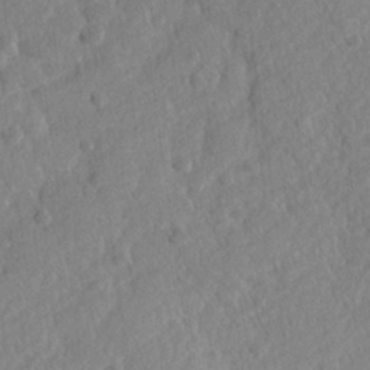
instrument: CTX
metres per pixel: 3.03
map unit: Hve
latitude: 24.3467
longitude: 144.1228
